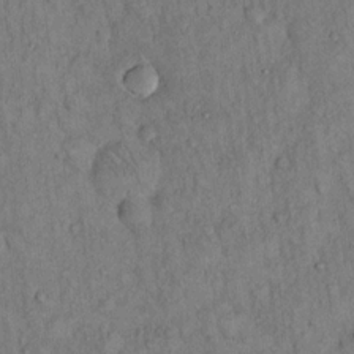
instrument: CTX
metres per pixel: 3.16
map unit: Hto
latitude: 13.4049
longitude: -58.4790
